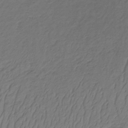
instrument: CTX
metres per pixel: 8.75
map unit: lHb
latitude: -33.7667
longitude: 66.5196
